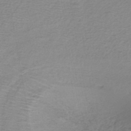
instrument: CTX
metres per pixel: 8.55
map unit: lHb
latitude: -41.3698
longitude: 59.7666
